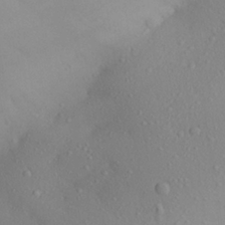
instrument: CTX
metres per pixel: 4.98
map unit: Aa
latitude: 26.8569
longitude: -147.5560
